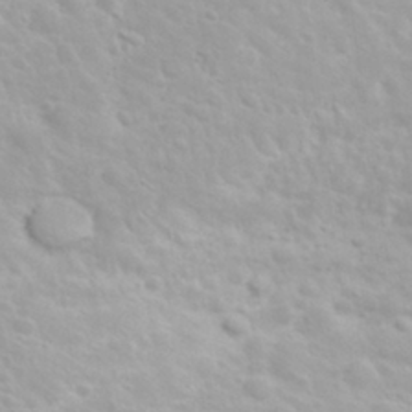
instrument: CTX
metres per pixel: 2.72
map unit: eHh
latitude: 31.8962
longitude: -61.1592
